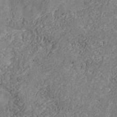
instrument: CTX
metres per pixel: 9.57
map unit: Nhu
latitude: -39.1053
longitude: -84.3089
